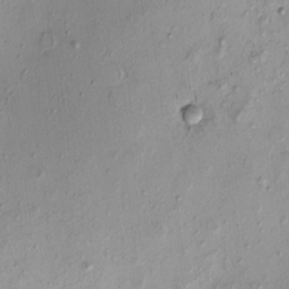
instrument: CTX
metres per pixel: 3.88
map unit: eHh
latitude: -0.2551
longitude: 15.5399
